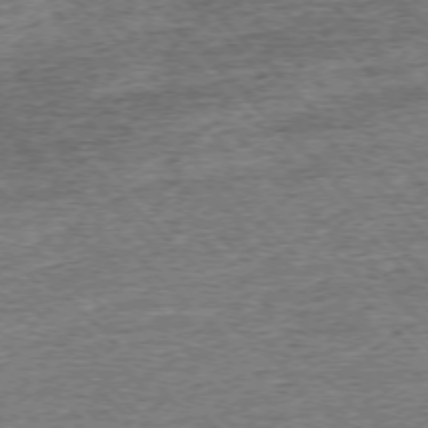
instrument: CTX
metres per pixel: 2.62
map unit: Ap
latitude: -75.7667
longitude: -91.8205
